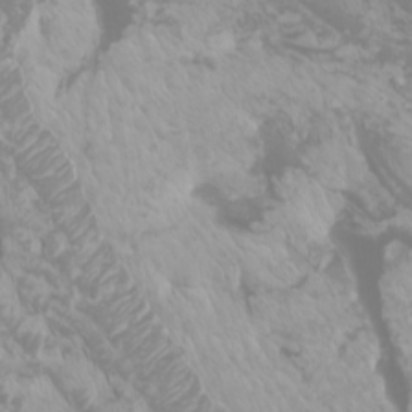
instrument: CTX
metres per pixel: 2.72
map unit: Htu
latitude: -6.7274
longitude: -74.2334
